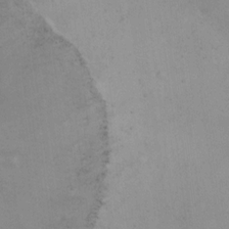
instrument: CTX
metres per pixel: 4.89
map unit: Ht
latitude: 12.2145
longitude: -41.1214
